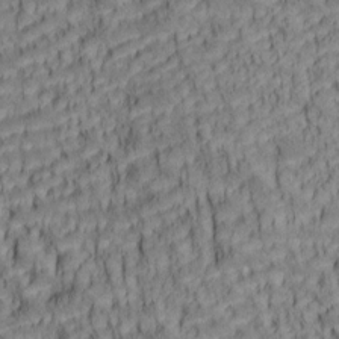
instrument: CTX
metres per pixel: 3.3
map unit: lAa
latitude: 5.8394
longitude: -115.2536
